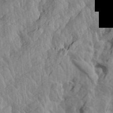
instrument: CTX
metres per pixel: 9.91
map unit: Aa
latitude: 17.9717
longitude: -143.4238
